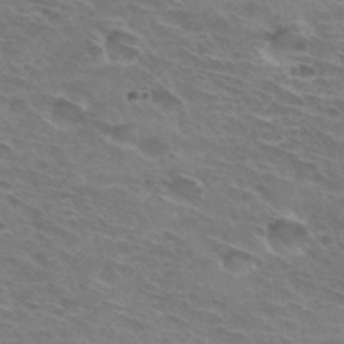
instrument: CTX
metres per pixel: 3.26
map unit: Hto
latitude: 32.7057
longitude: -43.8961
